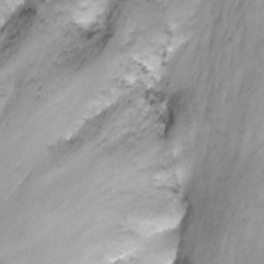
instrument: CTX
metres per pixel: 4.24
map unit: Nhu
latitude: -13.9367
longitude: -54.4412
